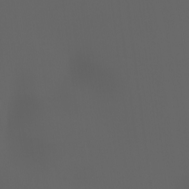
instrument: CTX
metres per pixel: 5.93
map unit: Ht
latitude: -3.5966
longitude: -60.5734
